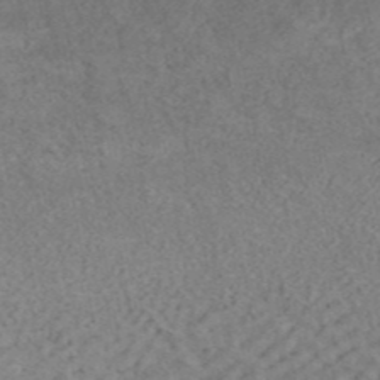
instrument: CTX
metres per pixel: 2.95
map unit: ANa
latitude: 42.6113
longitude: 18.1417
